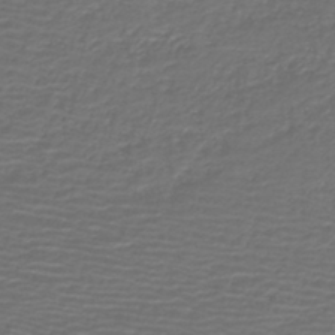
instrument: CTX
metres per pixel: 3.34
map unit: HNb
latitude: -42.8974
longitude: 51.6911
